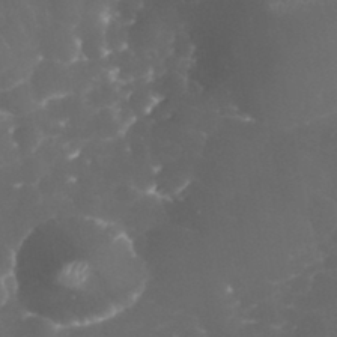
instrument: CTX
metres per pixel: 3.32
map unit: eHh
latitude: 32.0822
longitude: -63.0648
